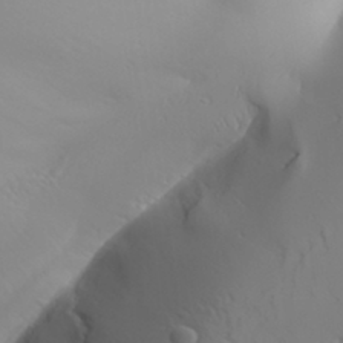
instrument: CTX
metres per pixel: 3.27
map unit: Aa
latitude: 31.8206
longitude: -142.9703
